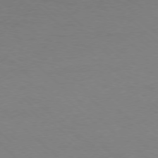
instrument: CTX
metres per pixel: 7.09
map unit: Ap
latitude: -78.4251
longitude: -70.4979
